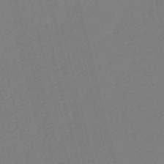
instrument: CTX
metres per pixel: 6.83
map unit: HNb
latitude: -55.1998
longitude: -39.2537
